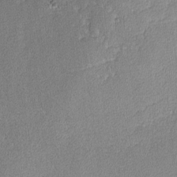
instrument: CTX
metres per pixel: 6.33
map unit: lAvf
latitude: -8.3684
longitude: -112.6112
